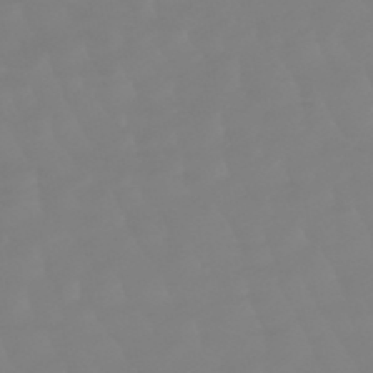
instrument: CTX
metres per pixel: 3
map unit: lHb
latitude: -49.3321
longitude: 82.3495
